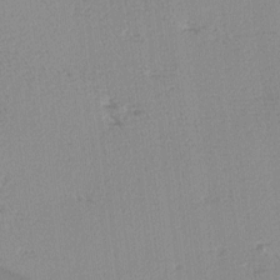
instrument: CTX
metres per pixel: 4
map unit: Hve
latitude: 3.0836
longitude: -122.2522
